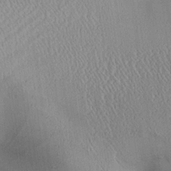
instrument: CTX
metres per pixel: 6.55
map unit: Aa
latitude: 25.4048
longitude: -134.0444
